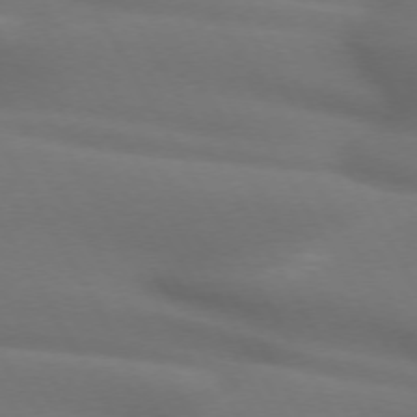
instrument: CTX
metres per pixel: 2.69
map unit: lApd
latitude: 72.3657
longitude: -49.9528
